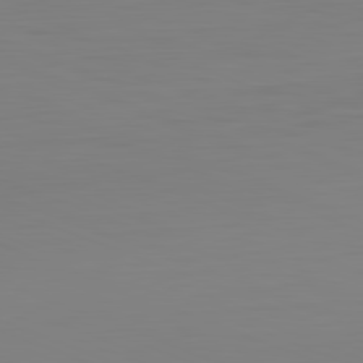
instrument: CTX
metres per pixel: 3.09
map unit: Hpe
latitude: -82.3495
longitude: 7.5966
